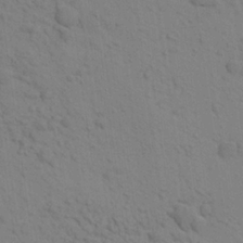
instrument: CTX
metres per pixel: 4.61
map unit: Aa
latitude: 22.8947
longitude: -148.5924
